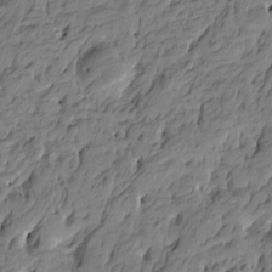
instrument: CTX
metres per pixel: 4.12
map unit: Htu
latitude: -5.2754
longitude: -178.3090
